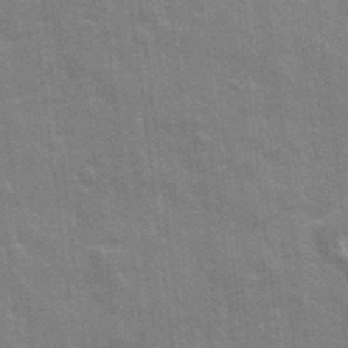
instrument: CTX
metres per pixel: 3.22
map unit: Ave
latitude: 21.8206
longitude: -133.4426
